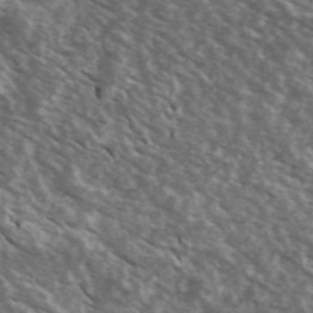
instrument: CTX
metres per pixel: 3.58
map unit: Ave
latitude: 39.7450
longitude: -108.8380
